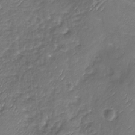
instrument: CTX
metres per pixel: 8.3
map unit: Nhu
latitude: -19.5021
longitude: -58.1011
